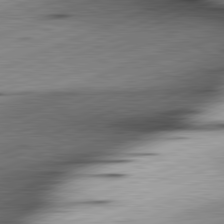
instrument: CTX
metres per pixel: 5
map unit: lApd
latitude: 81.7450
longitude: -165.7072
